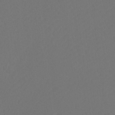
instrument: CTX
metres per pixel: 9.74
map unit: Htu
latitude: -11.7856
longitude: -70.9325
